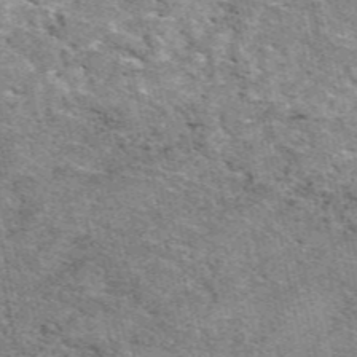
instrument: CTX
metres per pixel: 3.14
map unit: eAb
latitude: 49.4426
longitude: 114.1417
